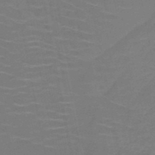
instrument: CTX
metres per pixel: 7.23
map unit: HNb
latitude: -51.1242
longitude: -48.0444
